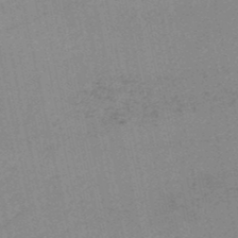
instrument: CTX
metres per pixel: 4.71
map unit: HNb
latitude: -48.4629
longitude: 59.2564
